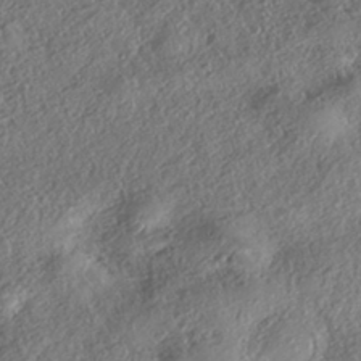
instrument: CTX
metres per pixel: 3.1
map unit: eHh
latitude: -42.1983
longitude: 121.3698
